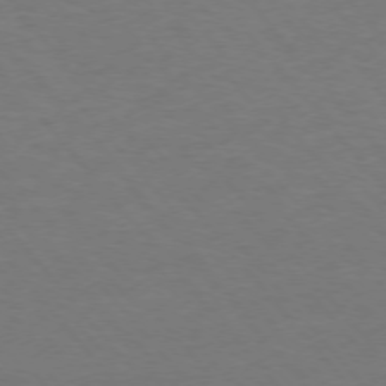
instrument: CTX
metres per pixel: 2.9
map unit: Ap
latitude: -76.1228
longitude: -88.2334
